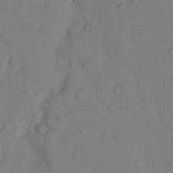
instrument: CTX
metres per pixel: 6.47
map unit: lHvf
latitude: 13.7450
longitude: 177.8045
